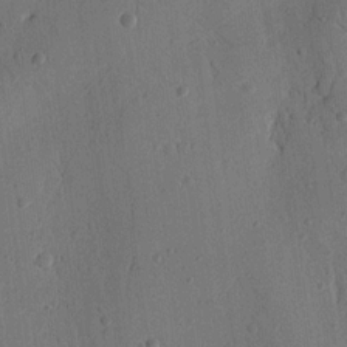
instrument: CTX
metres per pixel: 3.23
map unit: Nhu
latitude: 14.5735
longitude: -79.1214
